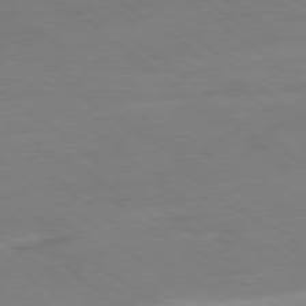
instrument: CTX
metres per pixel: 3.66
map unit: Ap
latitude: -78.7652
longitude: -78.0255
